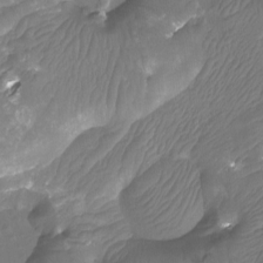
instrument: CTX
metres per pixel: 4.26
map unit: Ht
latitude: -12.1984
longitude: -45.7638
